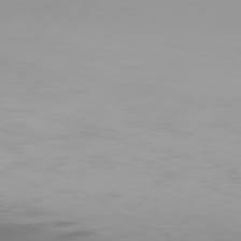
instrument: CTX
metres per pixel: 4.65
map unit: Hpe
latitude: 77.0836
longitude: -139.7639
